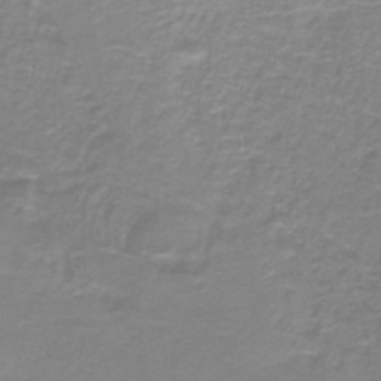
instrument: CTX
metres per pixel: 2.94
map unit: lHb
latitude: -41.1242
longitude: 56.6329
